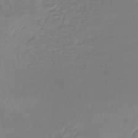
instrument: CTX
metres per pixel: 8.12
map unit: lHb
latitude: -41.0675
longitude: 68.1227
